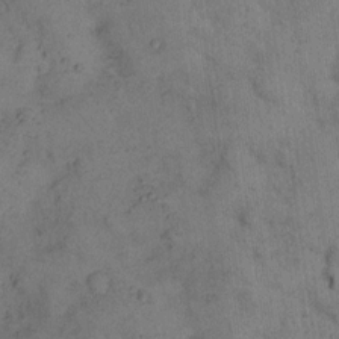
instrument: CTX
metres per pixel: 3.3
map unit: eHh
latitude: 15.5183
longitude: -63.2915
